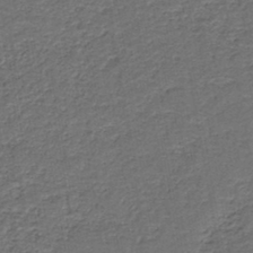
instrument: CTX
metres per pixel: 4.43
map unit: HNb
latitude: -43.1053
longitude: 51.1242
